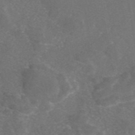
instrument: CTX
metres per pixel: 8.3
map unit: eAb
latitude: 47.2159
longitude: 109.9556
